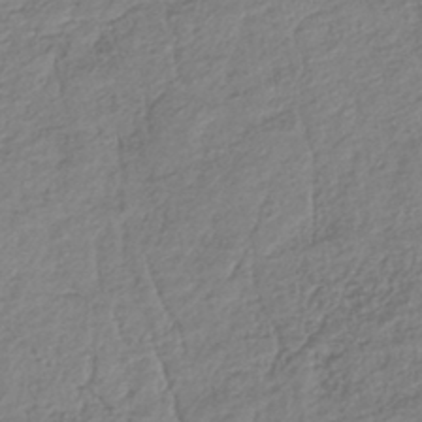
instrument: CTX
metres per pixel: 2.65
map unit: lHb
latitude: -38.4440
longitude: 68.1416
